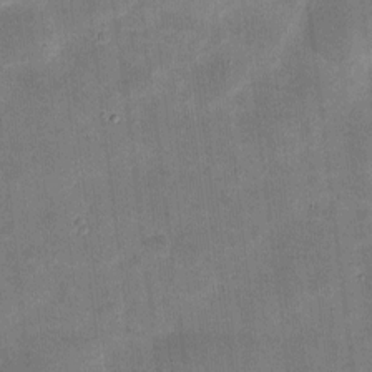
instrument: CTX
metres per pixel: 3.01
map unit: eHh
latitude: 4.6113
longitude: -71.1214
